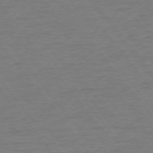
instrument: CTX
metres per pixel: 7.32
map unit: Ap
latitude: -75.5588
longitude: -89.1970
